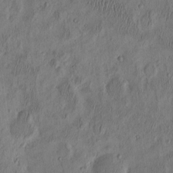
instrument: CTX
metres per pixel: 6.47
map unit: eHh
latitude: -2.9541
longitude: 17.6722
